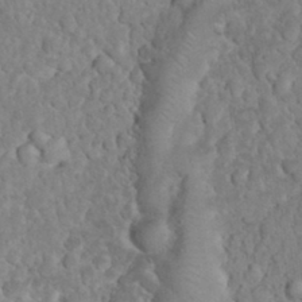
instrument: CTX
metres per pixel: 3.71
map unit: eHh
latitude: 33.3293
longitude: -65.0836
